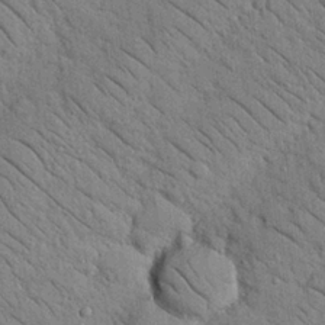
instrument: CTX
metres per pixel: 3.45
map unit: Nhu
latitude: 23.8205
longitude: -74.1767
